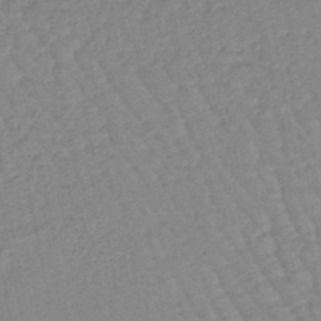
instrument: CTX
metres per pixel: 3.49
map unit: eHb
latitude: -44.8219
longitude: 80.6330
